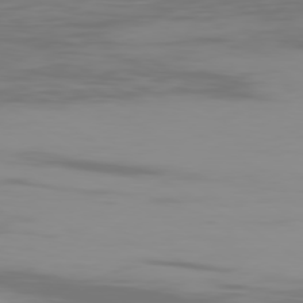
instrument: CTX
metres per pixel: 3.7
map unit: Ap
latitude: -80.4062
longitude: -94.1200
